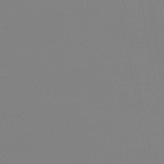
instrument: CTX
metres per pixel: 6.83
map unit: lHb
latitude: -46.2172
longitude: 69.0297
